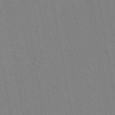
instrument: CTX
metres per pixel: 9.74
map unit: ANa
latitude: 39.9528
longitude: 21.8233
